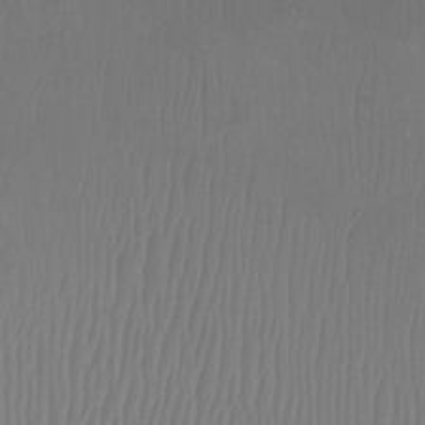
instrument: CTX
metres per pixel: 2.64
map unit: Htu
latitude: -8.1417
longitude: -74.9703
